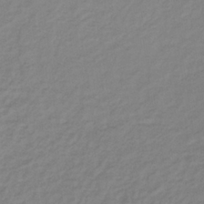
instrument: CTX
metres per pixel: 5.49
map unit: lHb
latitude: -36.8786
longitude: 70.4251
